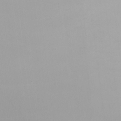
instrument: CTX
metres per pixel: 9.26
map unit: Nhu
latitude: -4.6896
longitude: -91.6694
